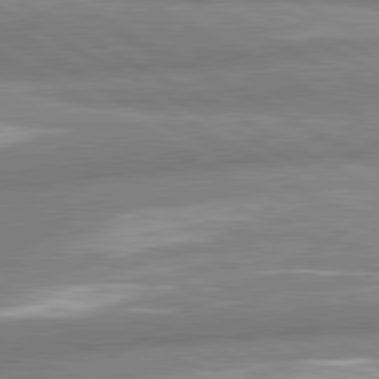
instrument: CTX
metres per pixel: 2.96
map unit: lApd
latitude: 80.8002
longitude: -163.4616
